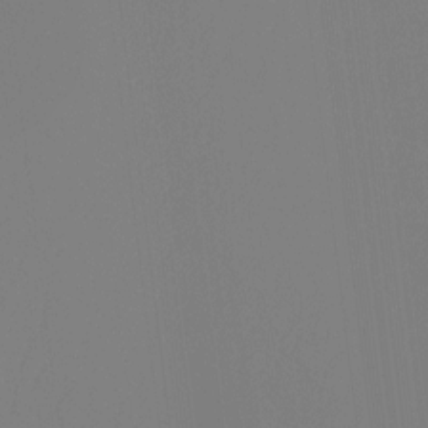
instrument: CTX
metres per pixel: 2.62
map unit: Ht
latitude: -15.0109
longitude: -48.6302
